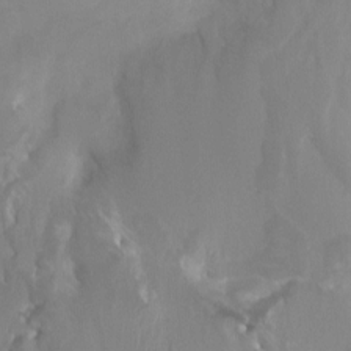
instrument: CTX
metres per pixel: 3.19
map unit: Ht
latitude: -0.8597
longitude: -18.6112
